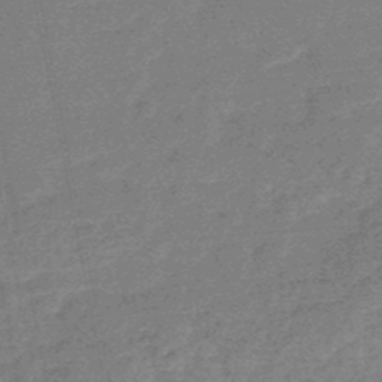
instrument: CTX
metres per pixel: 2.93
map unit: HNb
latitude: -48.6141
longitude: -39.1025
